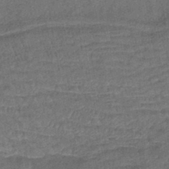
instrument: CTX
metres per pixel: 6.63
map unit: eHb
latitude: -42.4628
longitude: 82.3495
